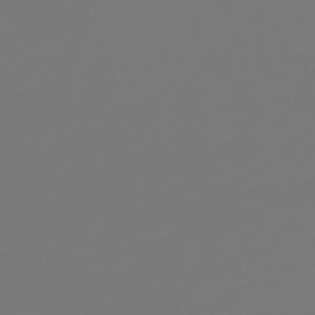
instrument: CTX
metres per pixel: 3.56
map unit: HNb
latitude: -46.9352
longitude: 55.2376
